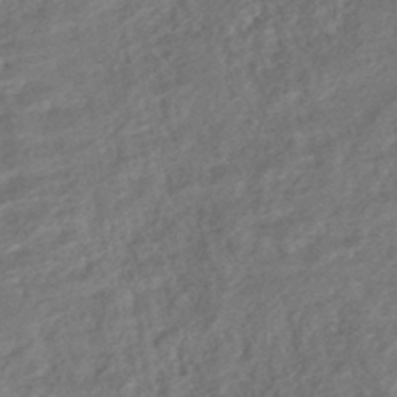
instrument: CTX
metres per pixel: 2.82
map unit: HNhu
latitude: -45.4832
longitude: 101.6532
